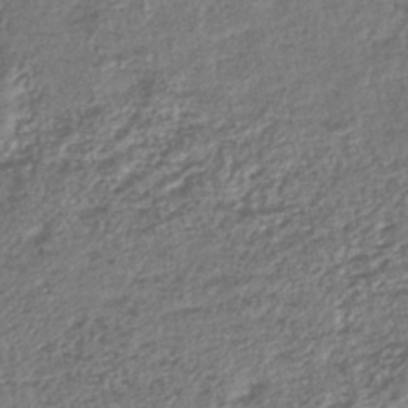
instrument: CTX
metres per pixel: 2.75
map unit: lHb
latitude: -41.2943
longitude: 69.7666
